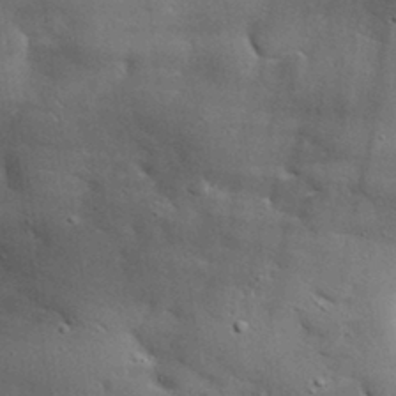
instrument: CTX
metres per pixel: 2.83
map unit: eHh
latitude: 30.5924
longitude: -83.1592
